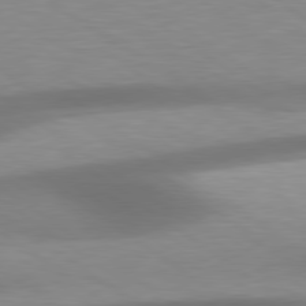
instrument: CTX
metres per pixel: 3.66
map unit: Hpe
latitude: 79.2159
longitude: -134.4223
